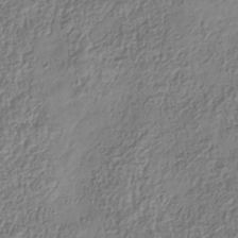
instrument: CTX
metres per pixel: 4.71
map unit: Hve
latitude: -34.0661
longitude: 88.9352
